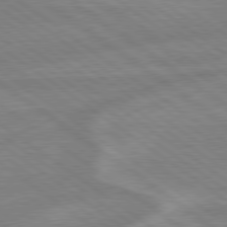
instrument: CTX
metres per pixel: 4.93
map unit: lApd
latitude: 79.2159
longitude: -164.3845
